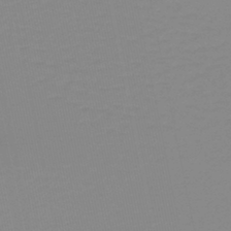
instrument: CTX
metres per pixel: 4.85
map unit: lHb
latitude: -40.6518
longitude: 63.7666
